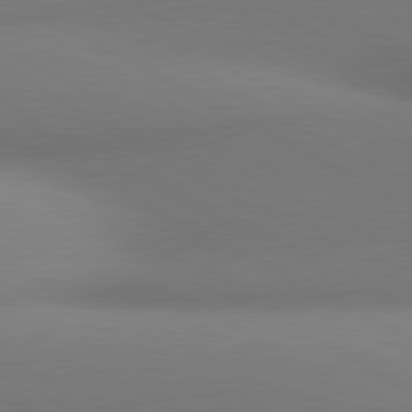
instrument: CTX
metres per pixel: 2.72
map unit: lApd
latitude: 80.8947
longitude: 132.9542
